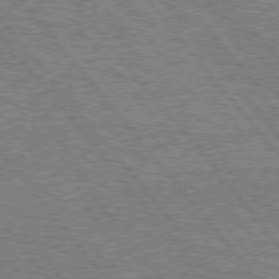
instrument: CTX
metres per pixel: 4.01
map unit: Hpe
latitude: 75.1781
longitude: -151.6694
